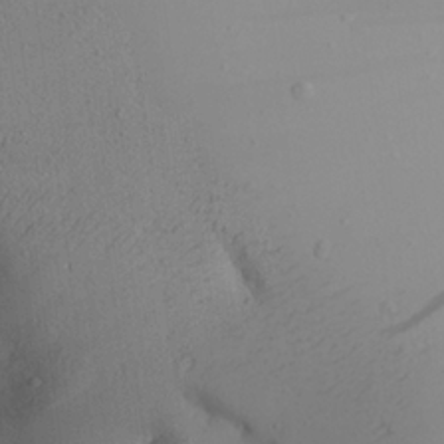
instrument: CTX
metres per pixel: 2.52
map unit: Aa
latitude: 24.7057
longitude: -144.5923
